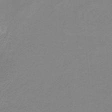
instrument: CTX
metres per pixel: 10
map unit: HNb
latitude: -32.8219
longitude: 60.7085
